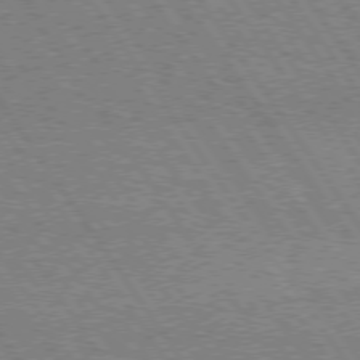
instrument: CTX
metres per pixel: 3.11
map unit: Hpe
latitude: 74.6302
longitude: -151.5182
